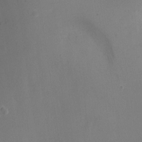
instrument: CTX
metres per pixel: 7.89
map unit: Ht
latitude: -7.1242
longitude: -26.8191
